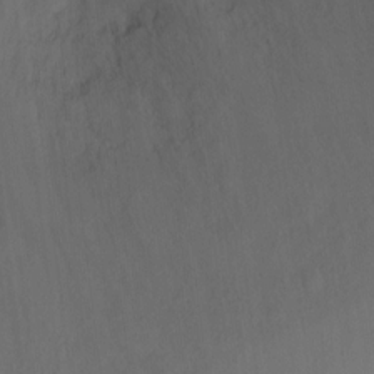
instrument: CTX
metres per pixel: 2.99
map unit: Ht
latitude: -11.9178
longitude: -35.1970
